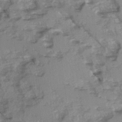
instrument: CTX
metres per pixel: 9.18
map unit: Ave
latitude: 0.2900
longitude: -110.4601
